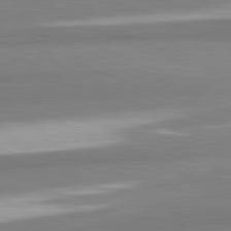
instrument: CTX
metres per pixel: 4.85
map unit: lApd
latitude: 82.2900
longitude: 173.7666
